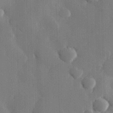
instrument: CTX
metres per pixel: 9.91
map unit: eHh
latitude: 29.5938
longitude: -80.2333
